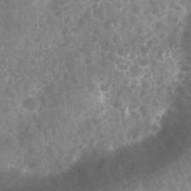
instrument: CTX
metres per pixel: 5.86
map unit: Nhu
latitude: 28.2900
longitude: -64.8380
